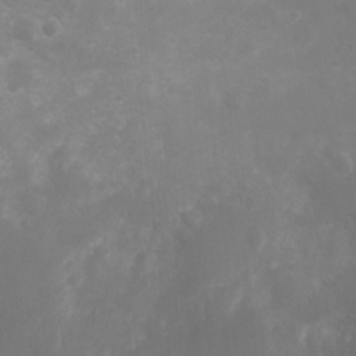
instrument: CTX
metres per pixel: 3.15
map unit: Nhu
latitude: 6.9703
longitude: -19.3292
